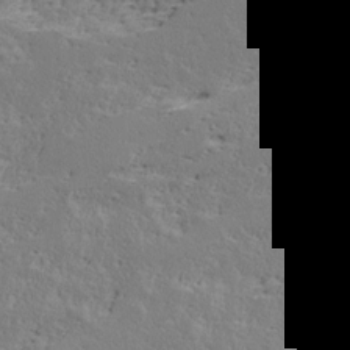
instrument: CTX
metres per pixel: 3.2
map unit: Ave
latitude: 16.5546
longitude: -137.6505
